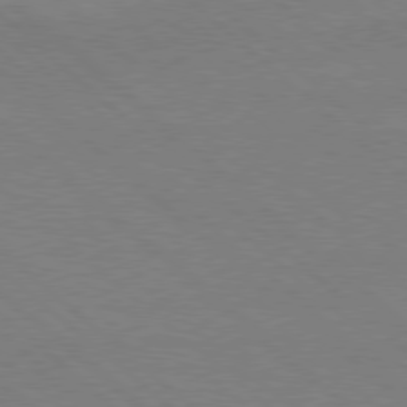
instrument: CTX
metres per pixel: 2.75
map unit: Ap
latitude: -80.0850
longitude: -54.4979
